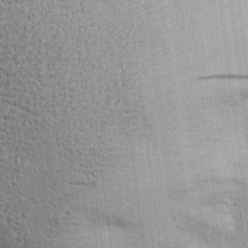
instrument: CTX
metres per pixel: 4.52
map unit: Htu
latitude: -4.0094
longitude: 156.9353
